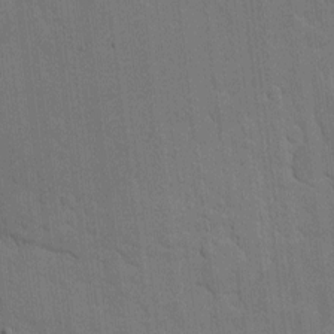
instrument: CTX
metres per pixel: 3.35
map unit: eHh
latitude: 7.9906
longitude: -72.3279
